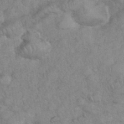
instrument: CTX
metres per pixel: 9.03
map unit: eHh
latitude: 35.7071
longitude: -63.4427
